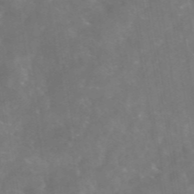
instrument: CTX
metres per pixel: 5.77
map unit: eAb
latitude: 46.1200
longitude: 126.3684
